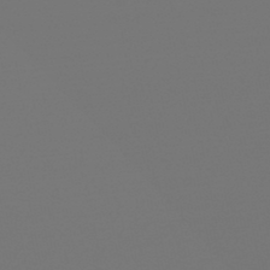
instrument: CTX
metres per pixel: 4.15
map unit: lHb
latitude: -45.6155
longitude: 75.6911
